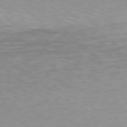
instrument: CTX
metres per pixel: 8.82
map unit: Hpe
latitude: 78.2145
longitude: -136.6680
